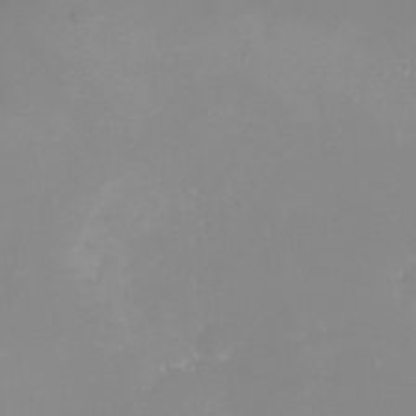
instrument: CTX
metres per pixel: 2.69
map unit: Nhu
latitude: -6.8975
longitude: -79.8584
